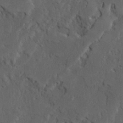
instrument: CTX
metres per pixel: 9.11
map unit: Ave
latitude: 23.3671
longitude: -130.7247
